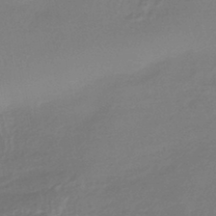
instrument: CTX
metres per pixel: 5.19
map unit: HNhu
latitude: -43.1998
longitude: 89.8044
